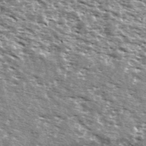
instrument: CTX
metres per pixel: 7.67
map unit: Ave
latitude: 40.2711
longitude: -108.7057
